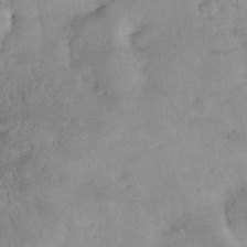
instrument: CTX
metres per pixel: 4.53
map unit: HNhu
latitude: 6.6679
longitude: 14.5007
